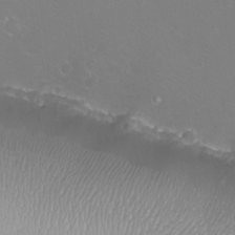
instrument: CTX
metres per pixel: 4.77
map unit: eHh
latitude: -10.9353
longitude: -65.7261
